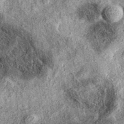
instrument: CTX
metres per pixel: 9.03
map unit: eAb
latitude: 38.1200
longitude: 108.0283
